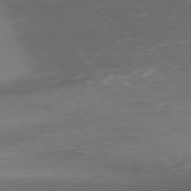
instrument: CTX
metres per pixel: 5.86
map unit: Ap
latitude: -77.8044
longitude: -68.3278
